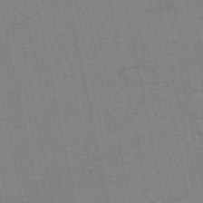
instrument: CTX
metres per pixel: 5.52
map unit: HNb
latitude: -52.2172
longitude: -43.9150
